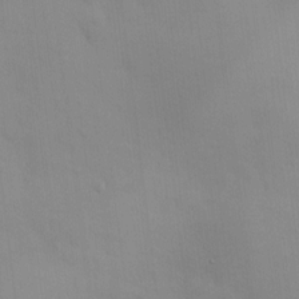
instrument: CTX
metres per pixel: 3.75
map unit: HNhu
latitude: 5.5749
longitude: 1.1809
